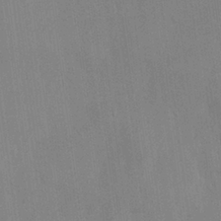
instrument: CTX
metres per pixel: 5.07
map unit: Hve
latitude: 26.3278
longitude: 150.9353
